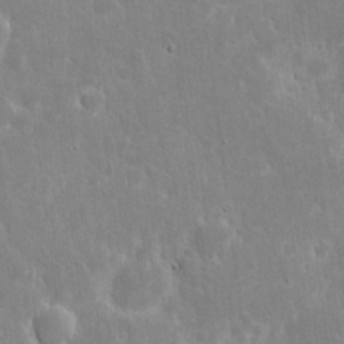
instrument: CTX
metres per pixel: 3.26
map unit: eHh
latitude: 6.2711
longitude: -69.9339
